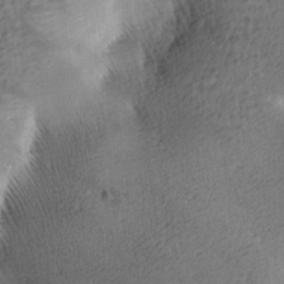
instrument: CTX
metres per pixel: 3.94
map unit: lAa
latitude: -8.7841
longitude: -124.9513
